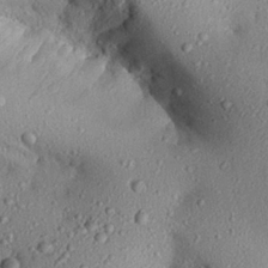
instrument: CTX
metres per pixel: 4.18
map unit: Aa
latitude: 27.0459
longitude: -129.6316
